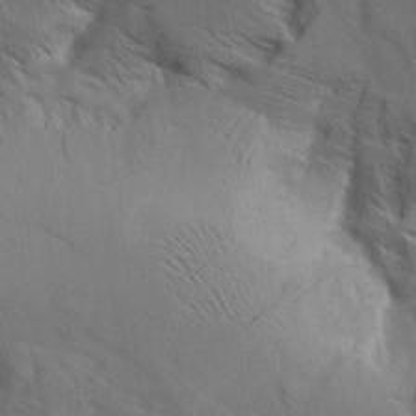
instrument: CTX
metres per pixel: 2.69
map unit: Aa
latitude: 9.7261
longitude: -142.2334
